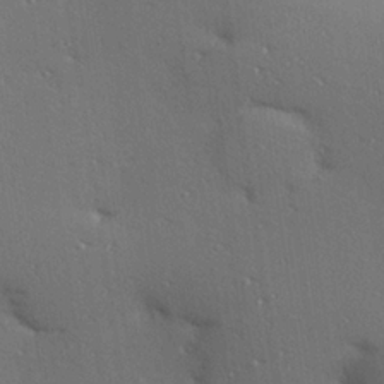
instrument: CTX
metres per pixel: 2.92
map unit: Hve
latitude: 26.2901
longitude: -91.8583
